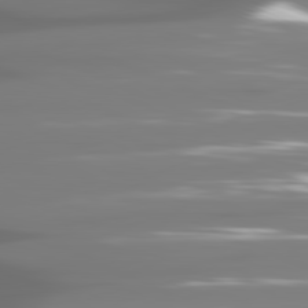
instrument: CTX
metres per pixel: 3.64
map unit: lApd
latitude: 81.2726
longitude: -138.4034
